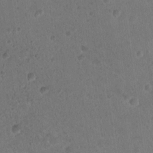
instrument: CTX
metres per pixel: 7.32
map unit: Nhu
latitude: 17.7072
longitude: -32.7246
